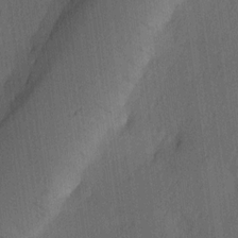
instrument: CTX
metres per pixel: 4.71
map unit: Ave
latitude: 13.4804
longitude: -106.8191
